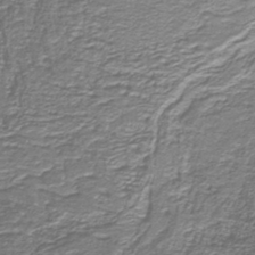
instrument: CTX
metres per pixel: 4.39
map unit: lHb
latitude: -40.6518
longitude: 54.7841
